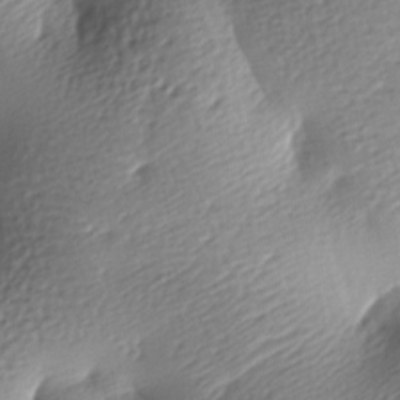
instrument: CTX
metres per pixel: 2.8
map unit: lAa
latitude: -8.8786
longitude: -127.1025
